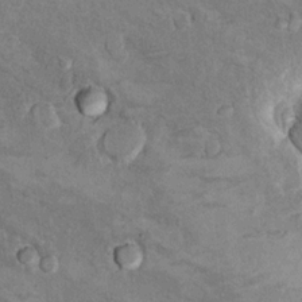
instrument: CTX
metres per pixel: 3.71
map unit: Hto
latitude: 9.8205
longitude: -36.1578
